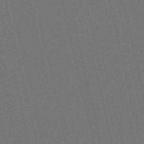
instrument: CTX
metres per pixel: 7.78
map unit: Nve
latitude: -59.5399
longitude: 61.0109
